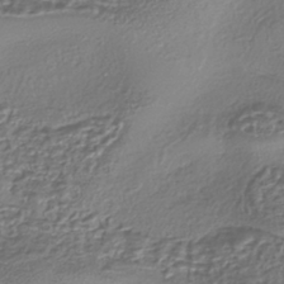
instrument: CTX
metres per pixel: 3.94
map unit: eHh
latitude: -42.6518
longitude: 122.3873
